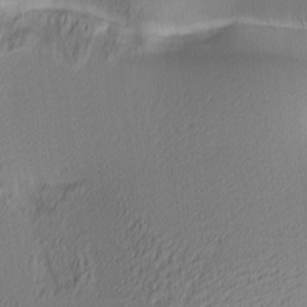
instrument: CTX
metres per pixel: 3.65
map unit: lAa
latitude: 3.8772
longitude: -115.5560
